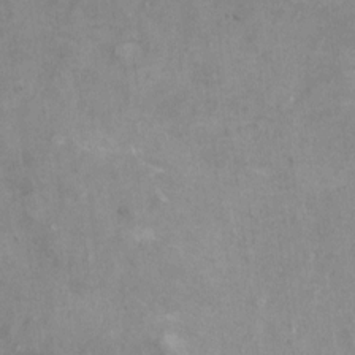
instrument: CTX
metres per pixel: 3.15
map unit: Ht
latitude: 8.4979
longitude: -38.4979
